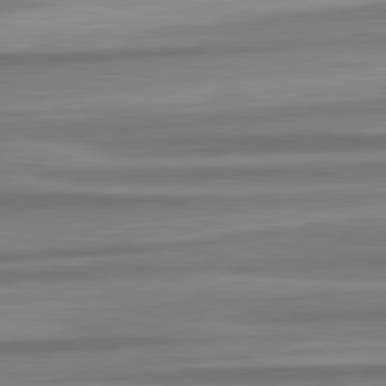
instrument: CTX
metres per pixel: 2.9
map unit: lApd
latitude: 82.6868
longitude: 178.3873
